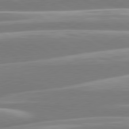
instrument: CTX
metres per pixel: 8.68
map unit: lApd
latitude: 80.5546
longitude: -128.7624
